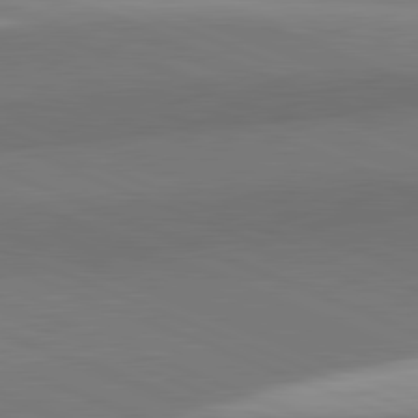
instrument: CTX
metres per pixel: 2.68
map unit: lApd
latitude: 82.1388
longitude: 142.6707
